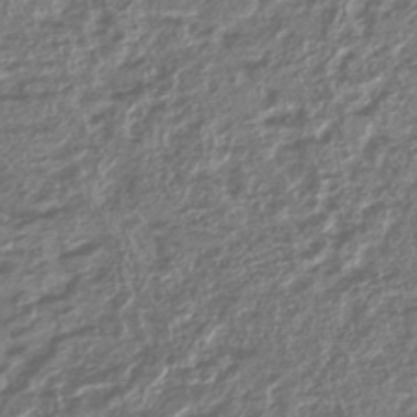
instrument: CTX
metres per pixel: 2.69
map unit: lHb
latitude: -41.7100
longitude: 76.1039
